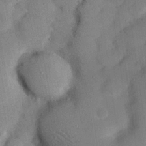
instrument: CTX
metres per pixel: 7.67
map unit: Nhu
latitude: 25.0269
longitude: -73.0081
